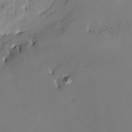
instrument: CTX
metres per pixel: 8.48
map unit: Nve
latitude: -25.4076
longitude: -108.7624
